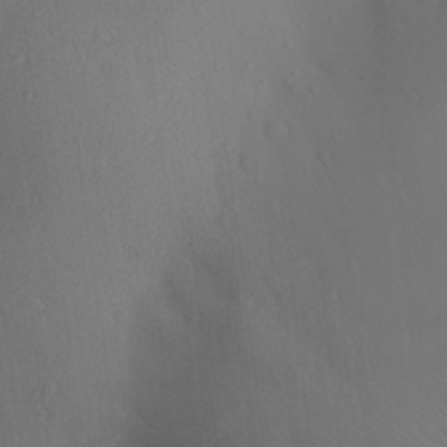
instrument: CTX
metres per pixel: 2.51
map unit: Aa
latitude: 27.5749
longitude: -147.1970
